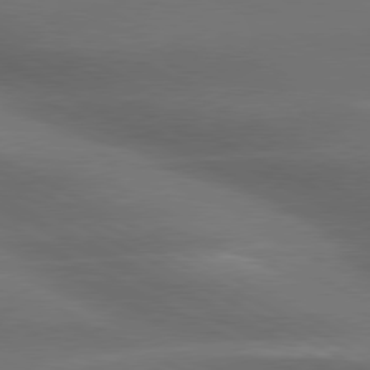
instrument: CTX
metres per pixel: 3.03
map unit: lApd
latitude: 79.7072
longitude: -119.0647
